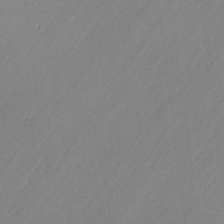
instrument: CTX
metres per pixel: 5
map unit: lAvf
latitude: -1.3888
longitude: -106.7813
